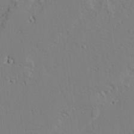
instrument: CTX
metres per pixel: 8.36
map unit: lAvf
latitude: 25.8394
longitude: -110.7246
